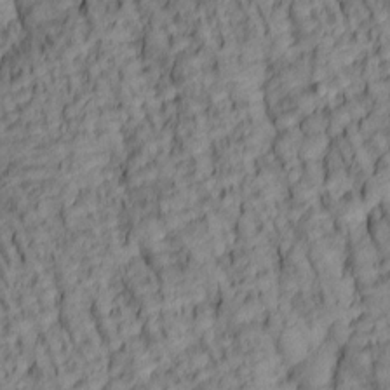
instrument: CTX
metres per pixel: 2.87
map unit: lAa
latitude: 5.7072
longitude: -116.1767
